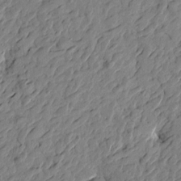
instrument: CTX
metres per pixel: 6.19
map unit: Htu
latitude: -2.8596
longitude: -179.7450
